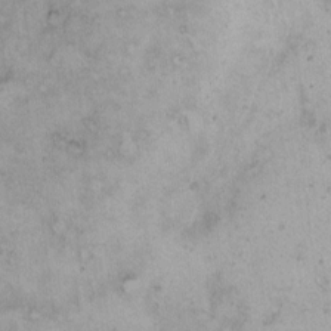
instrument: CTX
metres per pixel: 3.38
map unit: Hto
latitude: 10.7813
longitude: -60.6490
